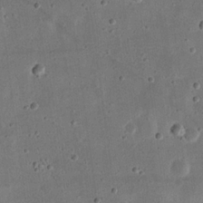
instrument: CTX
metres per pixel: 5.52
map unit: eHh
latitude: 21.6694
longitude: -69.2915
